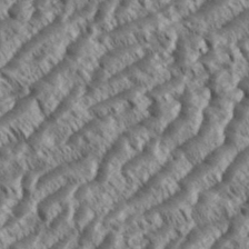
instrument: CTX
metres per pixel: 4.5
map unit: eHh
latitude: 36.3656
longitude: -138.1956
